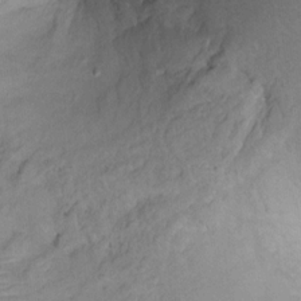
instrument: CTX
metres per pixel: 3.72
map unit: Ht
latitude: 11.8206
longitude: -40.1388
